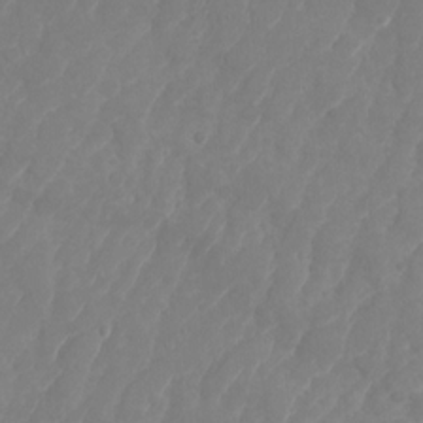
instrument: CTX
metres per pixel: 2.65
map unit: Nhu
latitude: -28.5196
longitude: -64.8191
